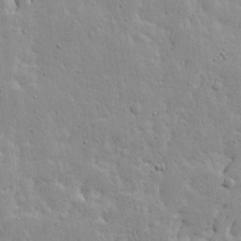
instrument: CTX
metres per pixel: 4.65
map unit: Ave
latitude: 13.5749
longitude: -133.4238
